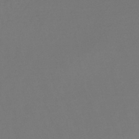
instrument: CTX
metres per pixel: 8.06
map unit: lHb
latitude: -46.7274
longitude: 66.4629
